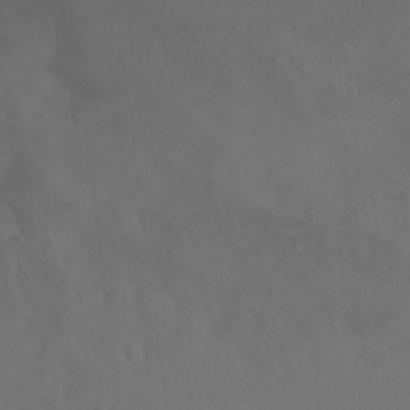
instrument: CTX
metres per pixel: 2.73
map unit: Nhu
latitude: -6.8219
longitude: -49.9150
